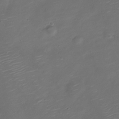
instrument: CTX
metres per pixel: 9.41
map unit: Nve
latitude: -20.5951
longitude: 105.1053
